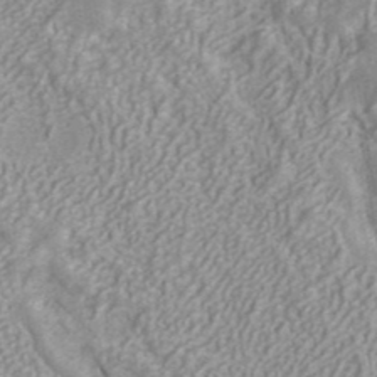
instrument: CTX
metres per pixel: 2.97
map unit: ANa
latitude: 41.7260
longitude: 30.8597
